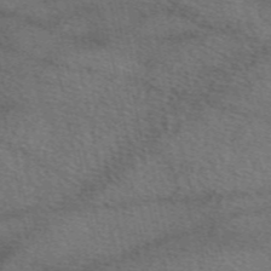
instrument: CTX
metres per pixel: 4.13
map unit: eAb
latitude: 50.7057
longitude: 109.6155
